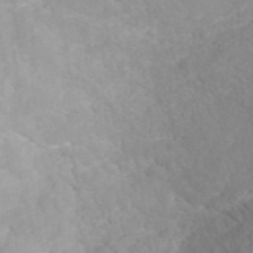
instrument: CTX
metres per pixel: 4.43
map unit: ANa
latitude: 40.4978
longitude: 28.2551
